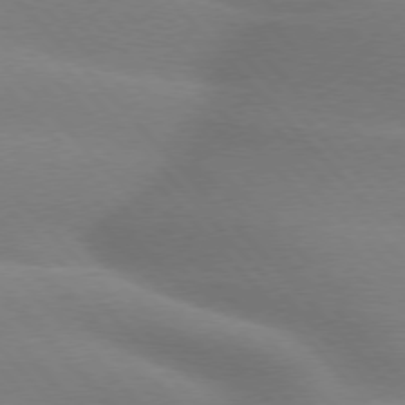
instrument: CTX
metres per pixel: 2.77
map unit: lApd
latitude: 75.7450
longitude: -61.0458
